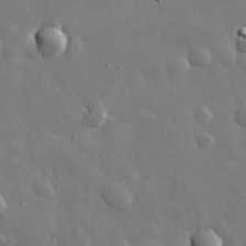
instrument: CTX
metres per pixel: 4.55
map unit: eHh
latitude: 29.9717
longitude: -78.5924
